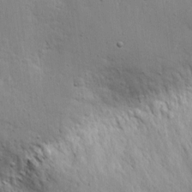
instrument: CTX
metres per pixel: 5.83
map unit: eHh
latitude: 9.6316
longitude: -73.1215
